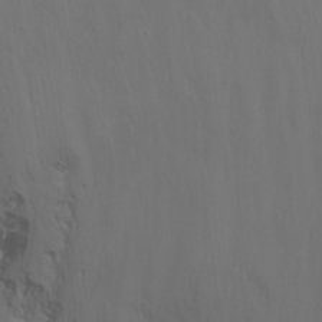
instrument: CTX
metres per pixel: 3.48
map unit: Nhu
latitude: -14.2362
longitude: -62.8191
